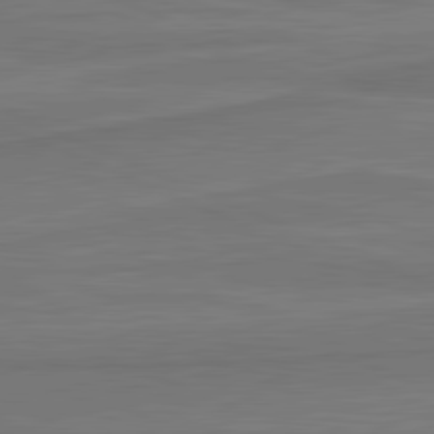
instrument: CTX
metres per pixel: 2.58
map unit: lApd
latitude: 81.8394
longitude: 169.1242
